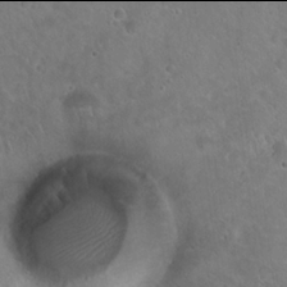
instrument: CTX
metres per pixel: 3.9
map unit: Hto
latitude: 21.9906
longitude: -53.5749
